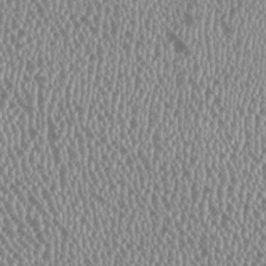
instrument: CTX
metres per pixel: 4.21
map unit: HNhu
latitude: -1.5211
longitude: 0.0850
